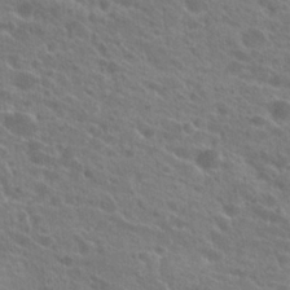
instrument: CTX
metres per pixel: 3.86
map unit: Hto
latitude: 23.4426
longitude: -39.2348
